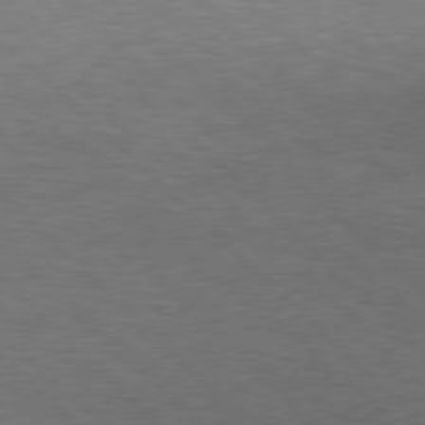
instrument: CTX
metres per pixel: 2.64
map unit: Hpe
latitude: 77.5182
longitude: -153.3293
